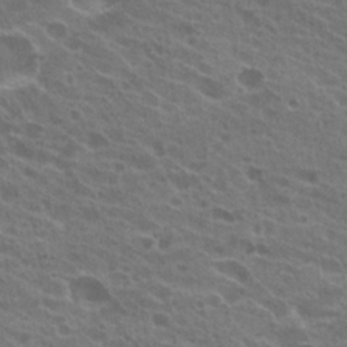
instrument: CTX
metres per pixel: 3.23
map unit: Hto
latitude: 22.7246
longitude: -38.5546
